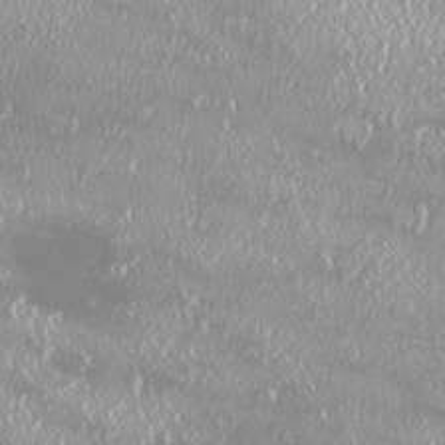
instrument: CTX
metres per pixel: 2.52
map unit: HNhu
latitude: -2.5573
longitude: 11.2943
